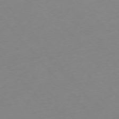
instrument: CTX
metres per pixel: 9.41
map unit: Ap
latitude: -76.4440
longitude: -71.8394
